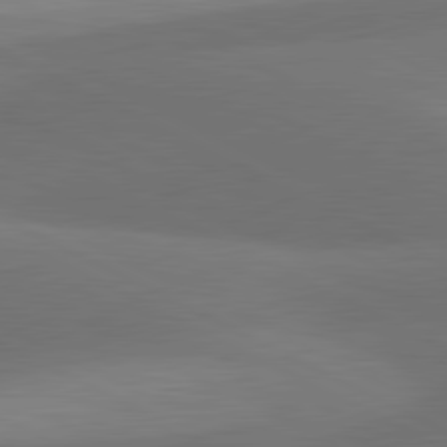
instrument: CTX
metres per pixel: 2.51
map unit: lApd
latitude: 81.1025
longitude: 127.1053
